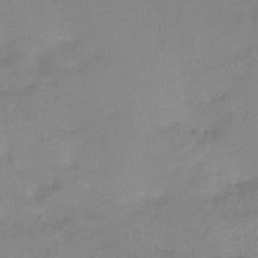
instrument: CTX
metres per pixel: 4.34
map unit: Htu
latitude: -13.8234
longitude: -45.7072
